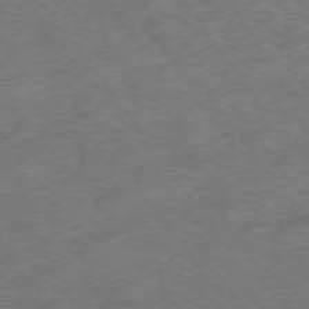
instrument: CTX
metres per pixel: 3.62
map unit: Ap
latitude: -74.6708
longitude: -79.5182
